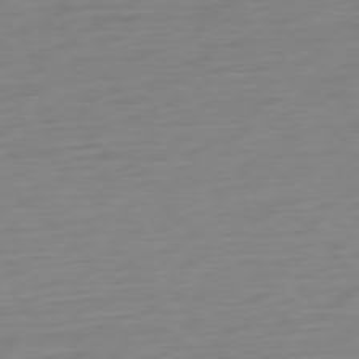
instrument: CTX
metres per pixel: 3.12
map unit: Ap
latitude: -77.4454
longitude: -78.3279
